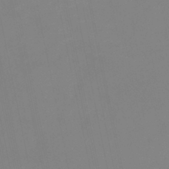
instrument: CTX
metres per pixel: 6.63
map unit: eHb
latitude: -37.6155
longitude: 74.8219
